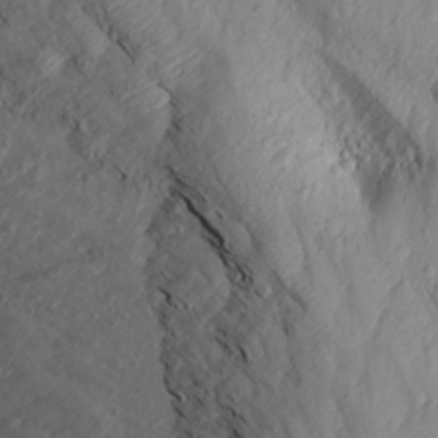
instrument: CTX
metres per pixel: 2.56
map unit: Aa
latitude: 16.7246
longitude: -146.1578
